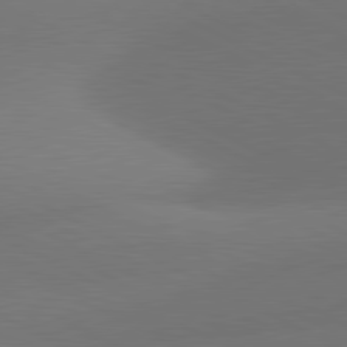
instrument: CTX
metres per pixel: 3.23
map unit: lApd
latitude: 81.2159
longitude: 129.1809
